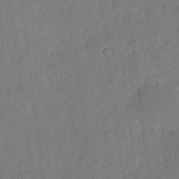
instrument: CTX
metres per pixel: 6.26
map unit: eHh
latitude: 4.4979
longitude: -72.9703
